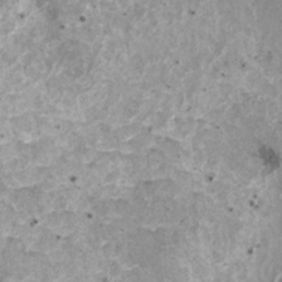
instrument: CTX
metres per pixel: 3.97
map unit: HNhu
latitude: 2.3656
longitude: 5.2187
